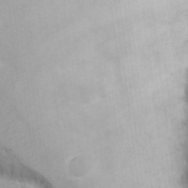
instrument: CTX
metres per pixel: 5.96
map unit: eHh
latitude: 18.2522
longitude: -72.3279
